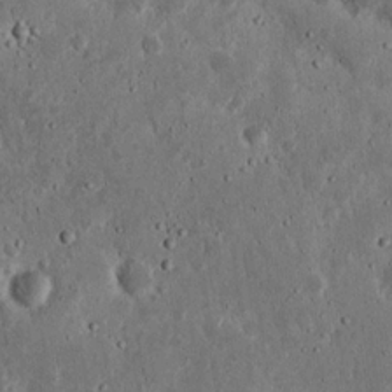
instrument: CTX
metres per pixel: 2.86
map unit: Nhu
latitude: 17.8583
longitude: -74.8191
